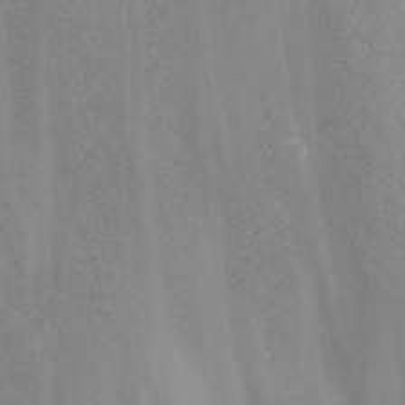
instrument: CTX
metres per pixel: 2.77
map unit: Nhu
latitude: -8.0850
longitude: -91.0647
